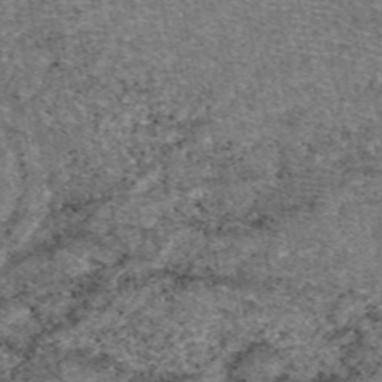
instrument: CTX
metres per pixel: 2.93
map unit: eAb
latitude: 48.4412
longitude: 105.0864
